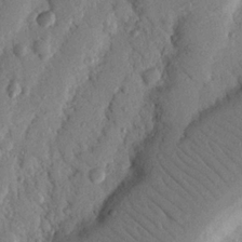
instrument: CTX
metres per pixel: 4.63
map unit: Nhu
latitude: 19.3103
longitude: -77.7449
